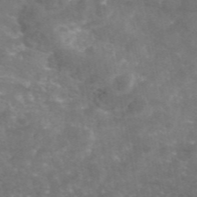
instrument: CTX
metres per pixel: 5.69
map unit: eAb
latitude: 46.2712
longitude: 120.3306
